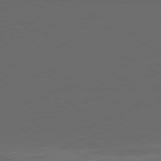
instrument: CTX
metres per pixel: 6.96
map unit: Ap
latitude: -81.5021
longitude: -86.2900
